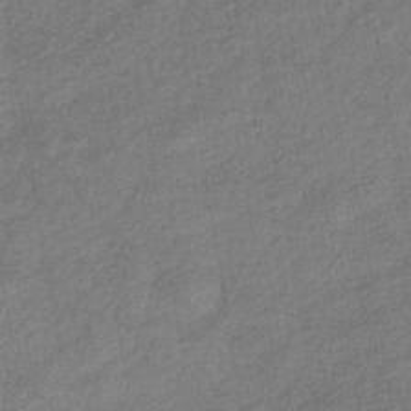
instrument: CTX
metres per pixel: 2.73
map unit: eHb
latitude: -39.0676
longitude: 80.2929
